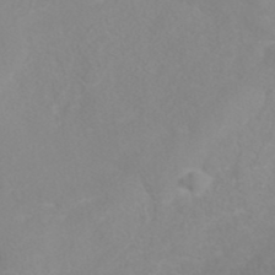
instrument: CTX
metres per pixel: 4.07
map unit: ANa
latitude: 37.9150
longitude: 23.6911
